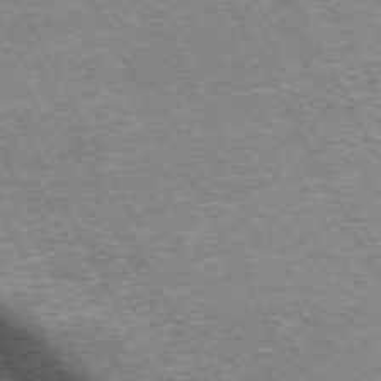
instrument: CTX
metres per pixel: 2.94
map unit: Hpe
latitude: -71.8989
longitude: 11.9367
